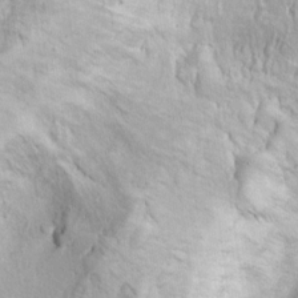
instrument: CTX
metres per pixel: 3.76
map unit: Hto
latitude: 9.0836
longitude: -31.6316
